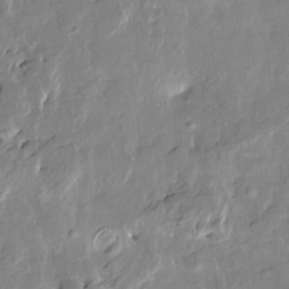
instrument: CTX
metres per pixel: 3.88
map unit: HNhu
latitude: 5.3293
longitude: 3.2375
